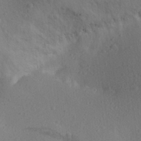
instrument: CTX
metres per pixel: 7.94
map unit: Aa
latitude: 28.3278
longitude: -145.1781
